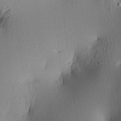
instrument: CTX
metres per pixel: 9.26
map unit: lAa
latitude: 5.7450
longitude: -113.6505
